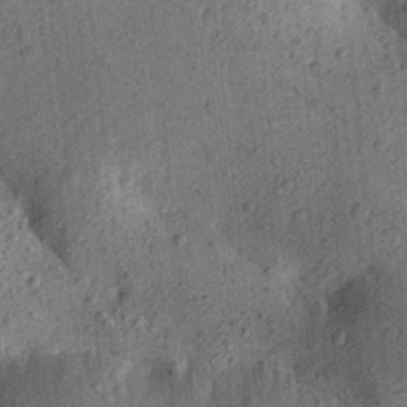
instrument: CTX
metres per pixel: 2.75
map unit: Aa
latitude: 27.6316
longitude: -149.2159
